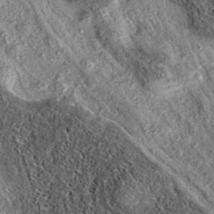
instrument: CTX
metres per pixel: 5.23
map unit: eAb
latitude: 36.8947
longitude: 108.1039
